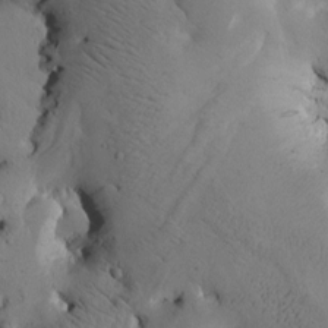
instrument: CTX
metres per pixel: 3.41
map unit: Htu
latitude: -2.9541
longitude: 168.9163
